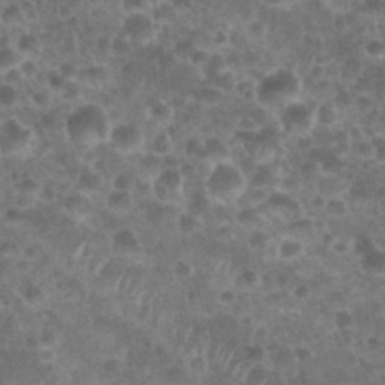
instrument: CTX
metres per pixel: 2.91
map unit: Nhu
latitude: 28.6490
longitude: -55.2348
